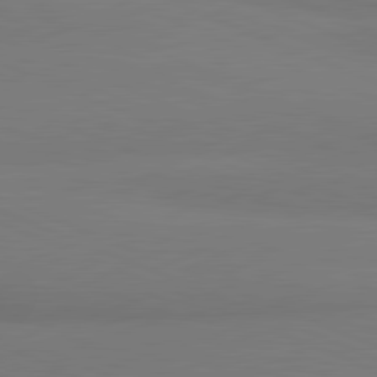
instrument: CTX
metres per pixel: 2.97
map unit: lApd
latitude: 81.7450
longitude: 176.9542
